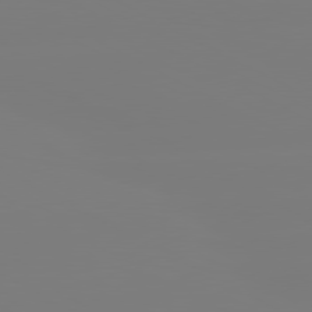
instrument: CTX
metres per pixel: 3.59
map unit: lApd
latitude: 80.3278
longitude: -148.4412
